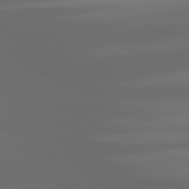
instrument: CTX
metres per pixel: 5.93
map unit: lApd
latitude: 80.6679
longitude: -137.6694
